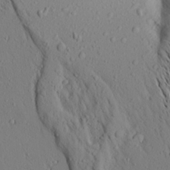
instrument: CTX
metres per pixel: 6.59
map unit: Aa
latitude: 18.9324
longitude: -148.3089
